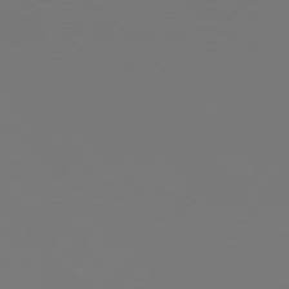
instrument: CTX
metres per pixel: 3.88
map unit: Hpe
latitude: 76.3656
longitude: -136.6869
